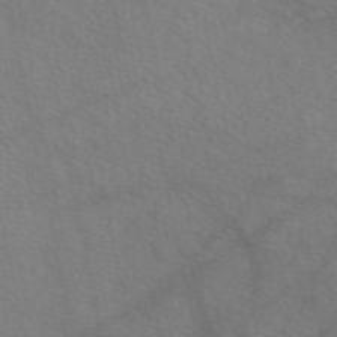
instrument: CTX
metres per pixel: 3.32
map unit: eAb
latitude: 50.1766
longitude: 117.3320
